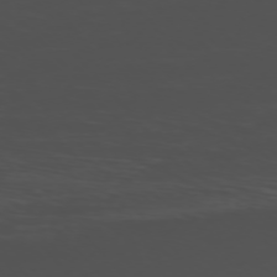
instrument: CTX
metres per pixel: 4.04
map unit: Ap
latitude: -76.2550
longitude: -66.1011
